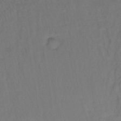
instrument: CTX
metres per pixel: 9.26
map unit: lHb
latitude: -35.6155
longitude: 64.5952
